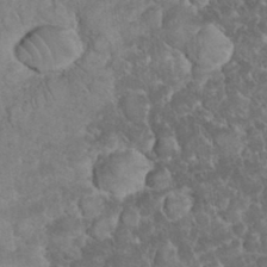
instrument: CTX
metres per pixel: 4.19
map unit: eHh
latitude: 33.0836
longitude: -64.7246
